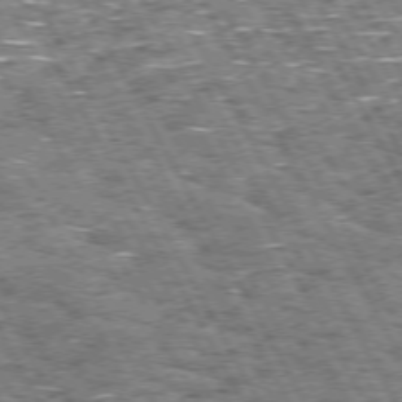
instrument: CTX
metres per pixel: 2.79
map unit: Hpe
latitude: 72.4223
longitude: -125.3670
